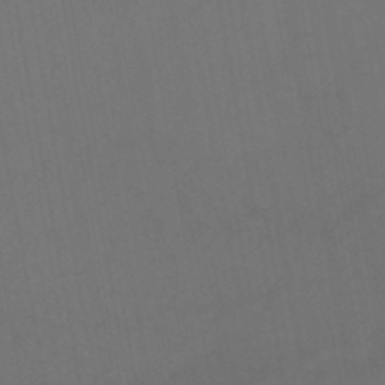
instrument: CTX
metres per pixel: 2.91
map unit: HNhu
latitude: -46.1228
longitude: 93.3132
